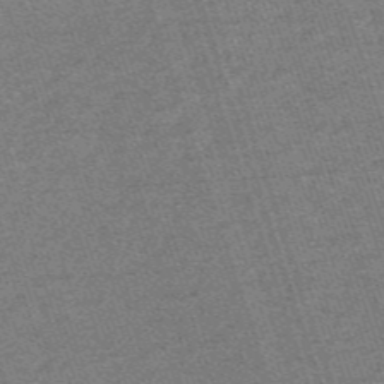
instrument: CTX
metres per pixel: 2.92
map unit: HNb
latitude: -56.0661
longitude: -44.5546
